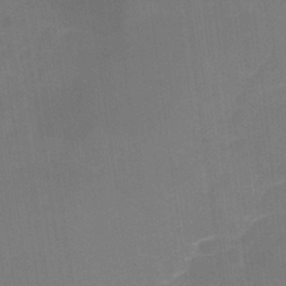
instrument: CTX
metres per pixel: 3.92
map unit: Nhu
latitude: -22.7463
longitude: -56.5356
